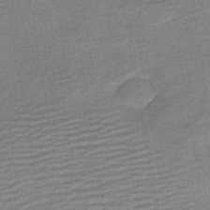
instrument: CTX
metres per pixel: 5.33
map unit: HNb
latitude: -41.6155
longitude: 50.6329
